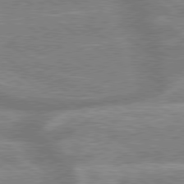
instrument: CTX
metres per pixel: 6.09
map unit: lApd
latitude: 79.2726
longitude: -159.2915
